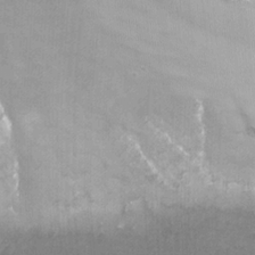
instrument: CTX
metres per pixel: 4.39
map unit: Nhu
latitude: -12.8030
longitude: -66.3467
